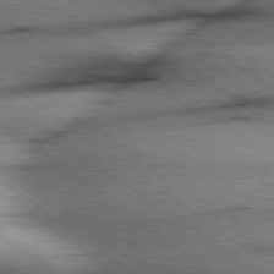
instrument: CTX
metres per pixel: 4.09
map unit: Hpe
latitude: 78.5546
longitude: -155.4048
